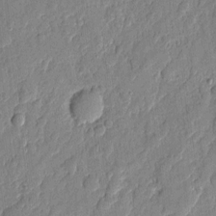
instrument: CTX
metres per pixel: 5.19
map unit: eHh
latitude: 6.2334
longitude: -73.2348
